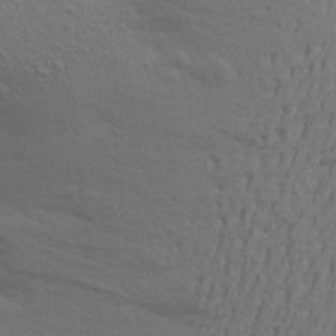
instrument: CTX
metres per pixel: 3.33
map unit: Aa
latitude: 18.6679
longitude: -144.8002
